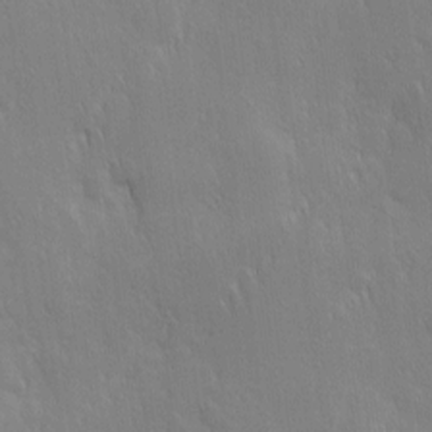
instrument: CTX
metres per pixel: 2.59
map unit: Ave
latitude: 9.6505
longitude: -104.4601
